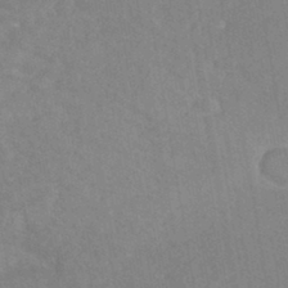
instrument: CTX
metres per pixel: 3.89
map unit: HNhu
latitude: -44.8786
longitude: 91.8423
